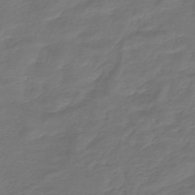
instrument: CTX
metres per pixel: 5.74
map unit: lHb
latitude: -43.3698
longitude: 62.7652
